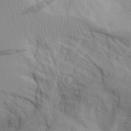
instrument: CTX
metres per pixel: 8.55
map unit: Aa
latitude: 27.0648
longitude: -133.0458
